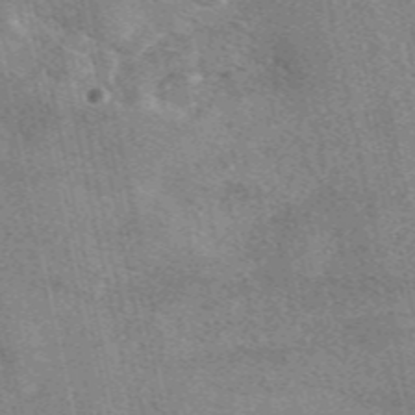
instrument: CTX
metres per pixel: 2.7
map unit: eAb
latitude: 48.9136
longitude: 122.1606
